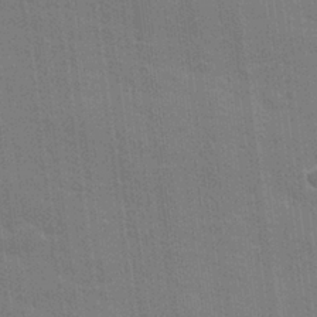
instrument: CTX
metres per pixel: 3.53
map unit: lHvf
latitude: 26.7624
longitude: 141.1998
